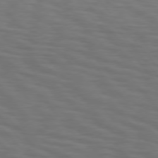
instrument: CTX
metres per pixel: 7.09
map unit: Hpe
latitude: 75.6127
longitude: -132.1200
